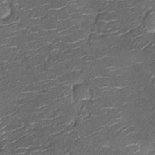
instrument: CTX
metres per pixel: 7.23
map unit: Nhu
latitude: -12.8597
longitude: -22.8191
